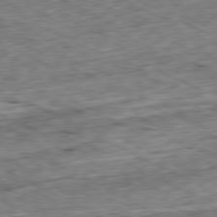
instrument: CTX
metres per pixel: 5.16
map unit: Ap
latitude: -80.7086
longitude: -72.4034
